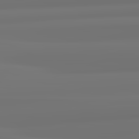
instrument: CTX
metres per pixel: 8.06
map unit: lApd
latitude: 82.6490
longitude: 171.3699
